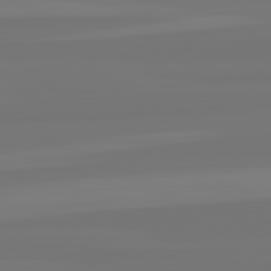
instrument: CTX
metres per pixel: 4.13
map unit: lApd
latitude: 82.4412
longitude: -176.2522
